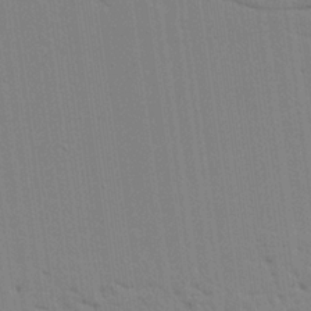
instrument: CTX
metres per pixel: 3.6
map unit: lAvf
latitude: 24.7246
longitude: -111.4993
